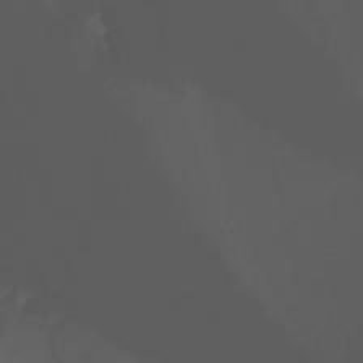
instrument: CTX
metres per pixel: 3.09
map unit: Nhu
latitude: -12.8219
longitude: -50.9513
